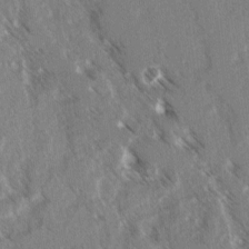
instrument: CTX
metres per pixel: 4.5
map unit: lAvf
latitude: 4.1200
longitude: -105.5560
